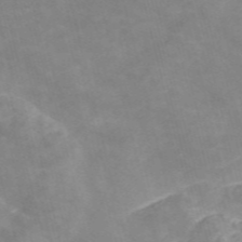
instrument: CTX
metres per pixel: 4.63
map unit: Nve
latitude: -57.8800
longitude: 58.3495
